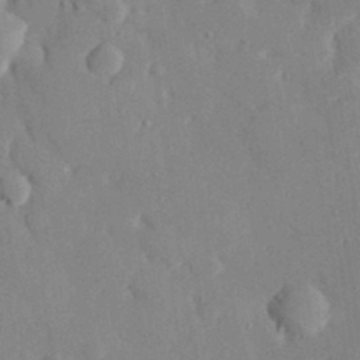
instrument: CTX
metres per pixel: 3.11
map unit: eHh
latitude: 29.4804
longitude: -80.8191
